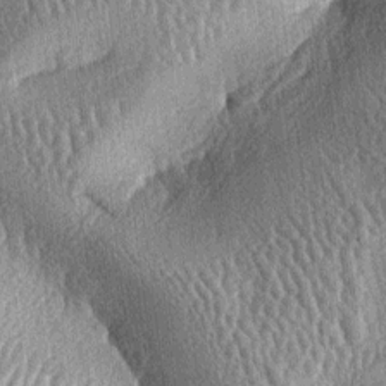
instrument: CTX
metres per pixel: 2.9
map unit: lAa
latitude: -6.7085
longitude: -127.8017
